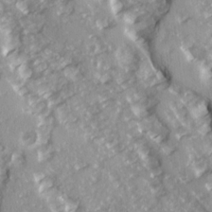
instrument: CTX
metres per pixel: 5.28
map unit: Ave
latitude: 14.7813
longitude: -131.1404
